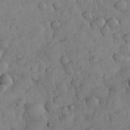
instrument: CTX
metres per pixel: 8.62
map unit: eHh
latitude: 31.1781
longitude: -68.7624
